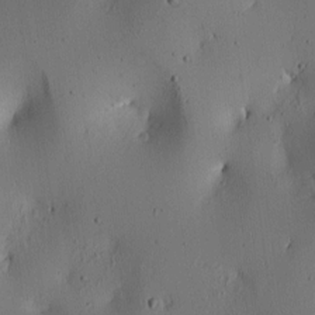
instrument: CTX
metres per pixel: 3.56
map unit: lAa
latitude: 6.1200
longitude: -113.7072
